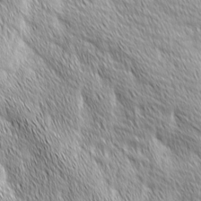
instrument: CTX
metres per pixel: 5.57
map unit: Ave
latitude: 2.2711
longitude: -114.1388
